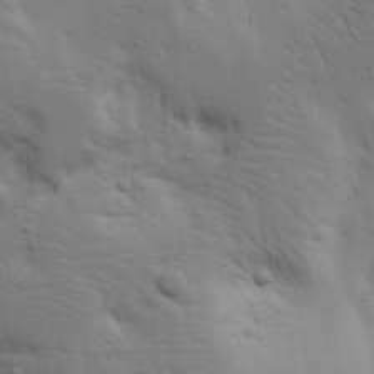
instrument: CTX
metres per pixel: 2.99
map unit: Ave
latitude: 17.0836
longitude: -139.0647
